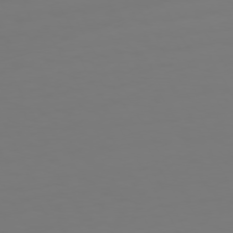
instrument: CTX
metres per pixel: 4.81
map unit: Hpe
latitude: 72.2334
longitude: -125.8205
